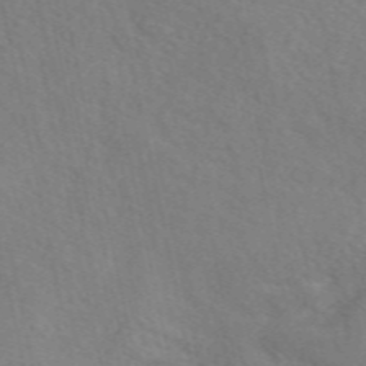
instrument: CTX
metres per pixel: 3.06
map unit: eAb
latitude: 50.0822
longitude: 117.2753
